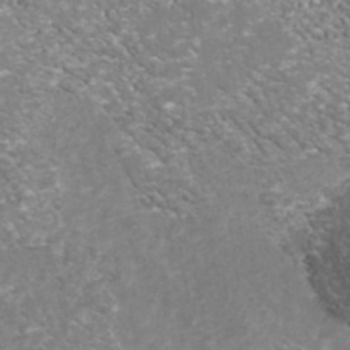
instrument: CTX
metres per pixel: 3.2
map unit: Nhu
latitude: -39.1431
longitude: -81.3859
